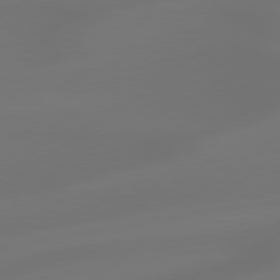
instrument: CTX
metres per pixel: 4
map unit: Hpe
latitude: 78.6491
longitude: -128.1389
